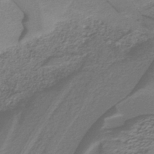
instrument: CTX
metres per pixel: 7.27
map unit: lHb
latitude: -41.2565
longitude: 51.8989
